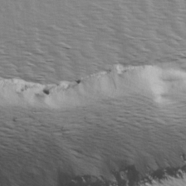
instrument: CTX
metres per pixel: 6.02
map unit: Ave
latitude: 14.9703
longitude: -103.0269
